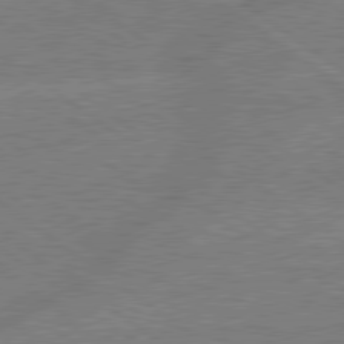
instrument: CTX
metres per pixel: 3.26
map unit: lApd
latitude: 79.3104
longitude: -144.9136
